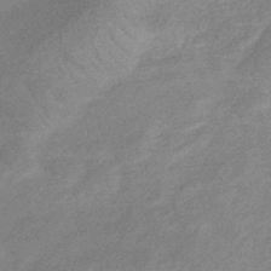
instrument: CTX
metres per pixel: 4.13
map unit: lHb
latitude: -33.2187
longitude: 69.4076
